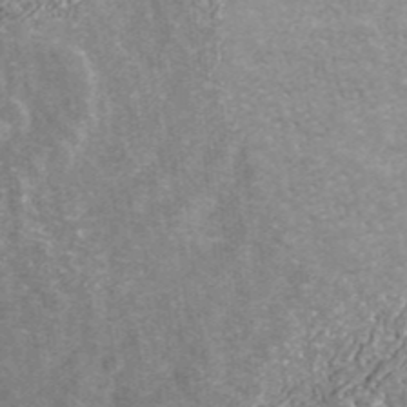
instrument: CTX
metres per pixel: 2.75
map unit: ANa
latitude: 42.6302
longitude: 26.6518
